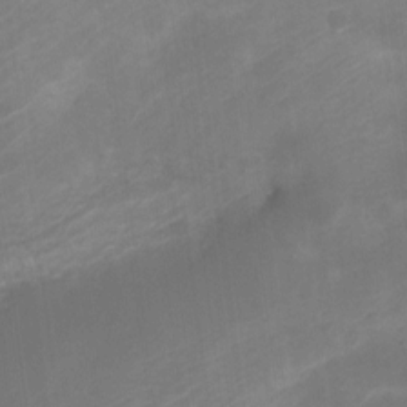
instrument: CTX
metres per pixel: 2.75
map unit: Nve
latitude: -20.5007
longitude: 107.8423
